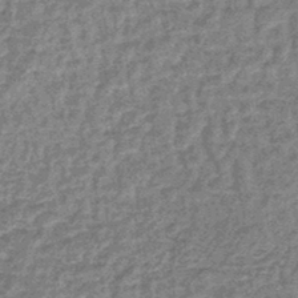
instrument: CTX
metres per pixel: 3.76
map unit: lHb
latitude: -44.5196
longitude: 66.4818
